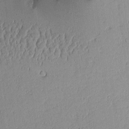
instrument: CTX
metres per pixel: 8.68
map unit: Aa
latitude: 10.7813
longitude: -128.7057
